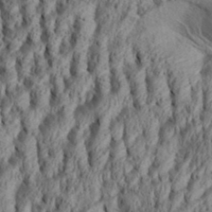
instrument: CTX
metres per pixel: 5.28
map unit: Aa
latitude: 34.1011
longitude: -136.7435
